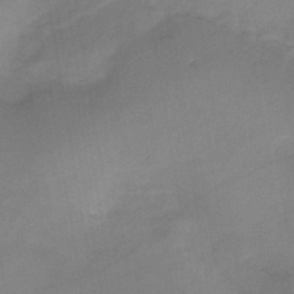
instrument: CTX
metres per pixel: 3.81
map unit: HNb
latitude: -46.4629
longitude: -38.8947
